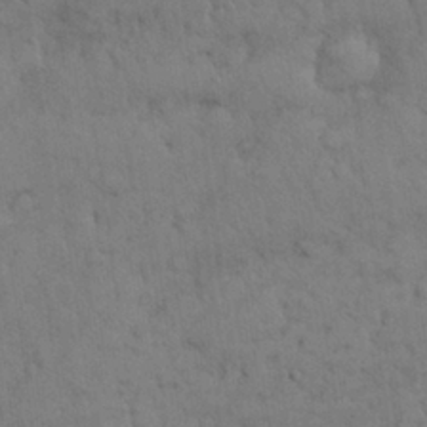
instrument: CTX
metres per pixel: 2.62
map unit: Nhu
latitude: 28.4034
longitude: -69.8017
